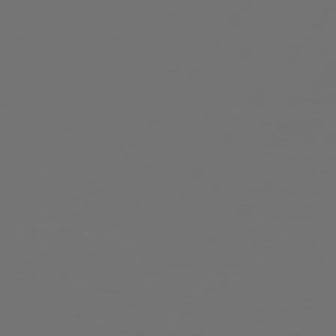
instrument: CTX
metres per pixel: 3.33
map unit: Hpe
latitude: 75.2348
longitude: -129.8016
